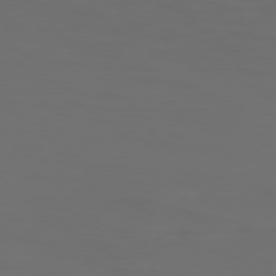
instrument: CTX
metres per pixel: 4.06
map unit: Hpe
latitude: 74.3467
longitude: -125.4237
